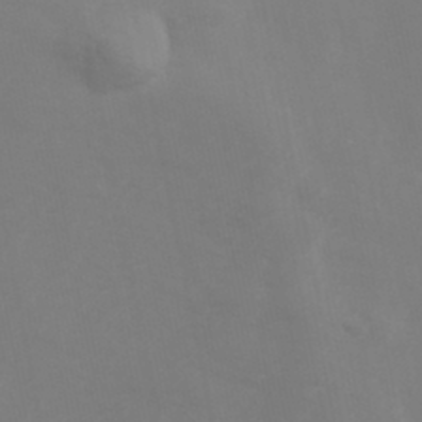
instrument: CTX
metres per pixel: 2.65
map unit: Hve
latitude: 33.3860
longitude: 150.6329
